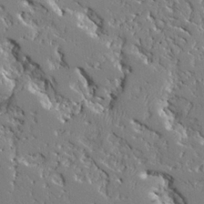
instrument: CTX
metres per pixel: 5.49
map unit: Ave
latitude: 24.2333
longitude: -130.0822
